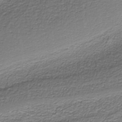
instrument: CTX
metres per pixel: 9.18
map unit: eAb
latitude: -38.6330
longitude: 53.0297
